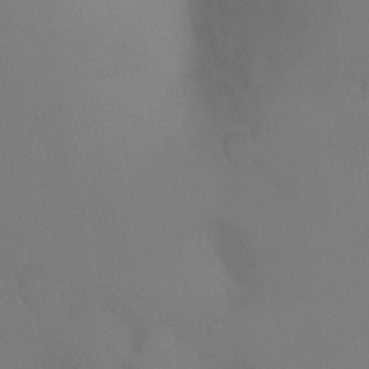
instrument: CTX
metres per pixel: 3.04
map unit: Ht
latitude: -8.3873
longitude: -29.4993
